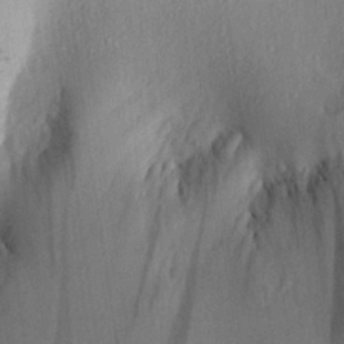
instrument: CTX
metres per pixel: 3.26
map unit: Aa
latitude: 27.8206
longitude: -136.7435
